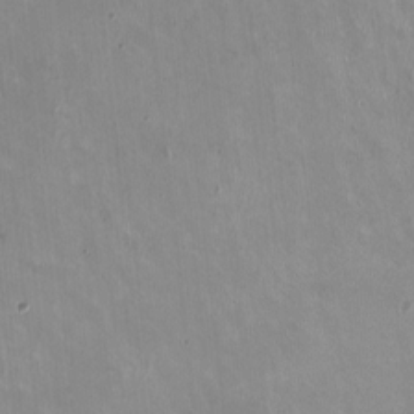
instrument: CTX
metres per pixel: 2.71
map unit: HNhu
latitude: -1.1054
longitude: -3.4237
